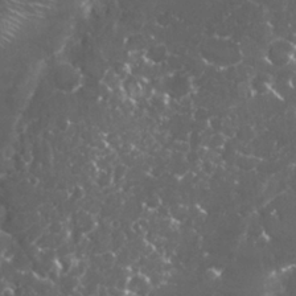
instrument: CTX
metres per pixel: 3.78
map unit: Nhu
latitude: 26.9892
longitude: -60.8380
